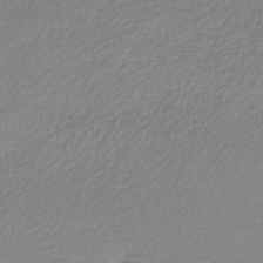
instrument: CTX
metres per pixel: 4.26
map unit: lHb
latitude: -41.9178
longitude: 69.3509
